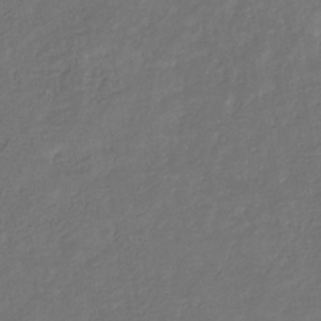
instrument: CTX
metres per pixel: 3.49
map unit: eHb
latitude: -31.0864
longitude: 71.9178
